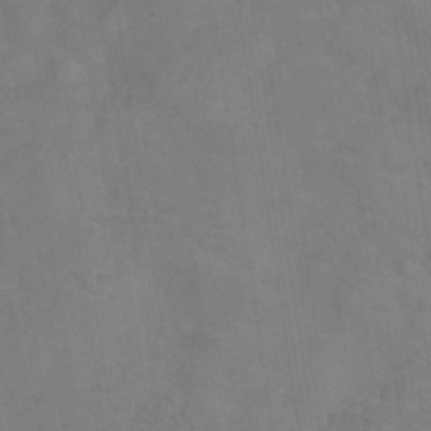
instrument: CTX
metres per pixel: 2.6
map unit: Hve
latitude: -33.7667
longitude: 91.9178
